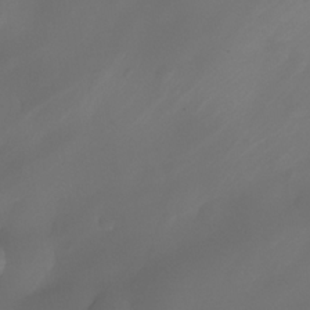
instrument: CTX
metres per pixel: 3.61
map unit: Nhe
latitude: -34.7463
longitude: -144.9136
